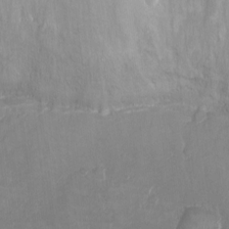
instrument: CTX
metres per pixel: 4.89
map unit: Ht
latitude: -3.0297
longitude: -20.4034
